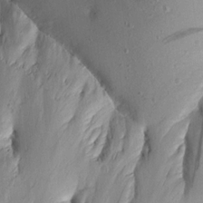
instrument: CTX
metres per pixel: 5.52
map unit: Aa
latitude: 15.0837
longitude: -142.7246
